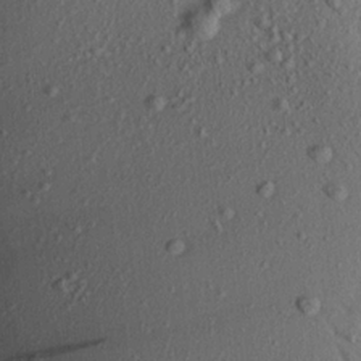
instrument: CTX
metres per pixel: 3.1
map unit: Aa
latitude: 17.2915
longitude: -148.3845
